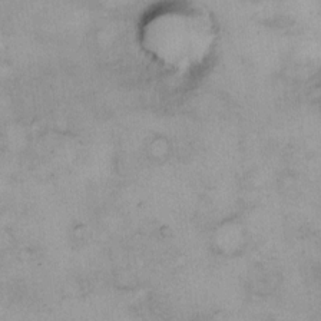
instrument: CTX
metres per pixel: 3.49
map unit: Hto
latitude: 11.1781
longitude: -58.9325
